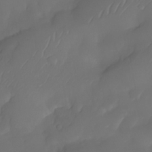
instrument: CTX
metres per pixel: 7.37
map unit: Nhe
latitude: -34.0472
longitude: -145.1592
